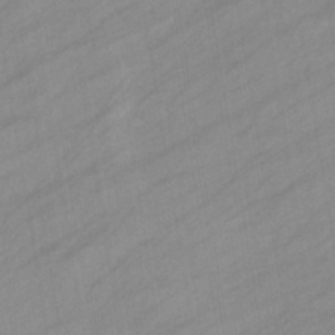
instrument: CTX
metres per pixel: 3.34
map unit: eHb
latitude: -39.5399
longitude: 81.7478
